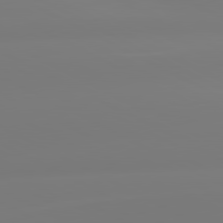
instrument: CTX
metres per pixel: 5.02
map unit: lApd
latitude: 80.9703
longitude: -156.6112
